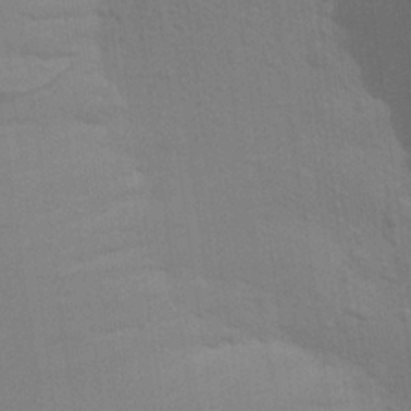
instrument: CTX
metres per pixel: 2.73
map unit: Aa
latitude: 27.0270
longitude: -145.5938
